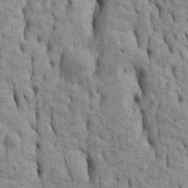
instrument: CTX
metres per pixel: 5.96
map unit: Htu
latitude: -5.3320
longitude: 152.7085
